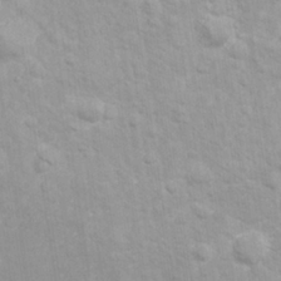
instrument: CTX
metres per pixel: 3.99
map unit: Nhu
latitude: 26.4601
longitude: -62.3468
